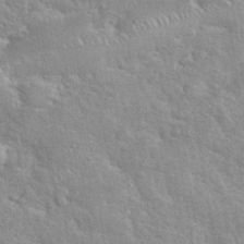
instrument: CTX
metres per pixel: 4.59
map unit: eHh
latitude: 37.9150
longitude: -61.5938
